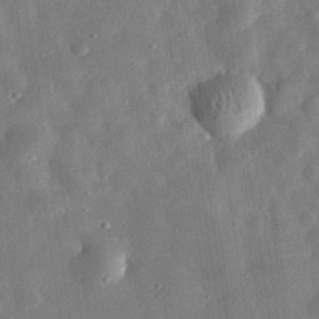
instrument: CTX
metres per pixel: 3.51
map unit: eHh
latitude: 32.1578
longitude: -77.0080
